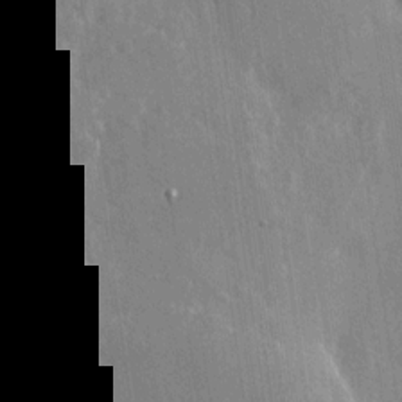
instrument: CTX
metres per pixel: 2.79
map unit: Nhu
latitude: -28.8219
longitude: -80.5168
